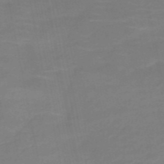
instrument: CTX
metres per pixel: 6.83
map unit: HNb
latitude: -51.2376
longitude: -47.9528
